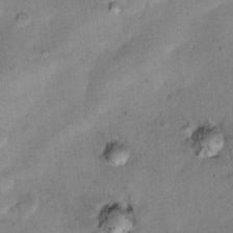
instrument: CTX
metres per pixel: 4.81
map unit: Ht
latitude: 8.6302
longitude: -36.4601
